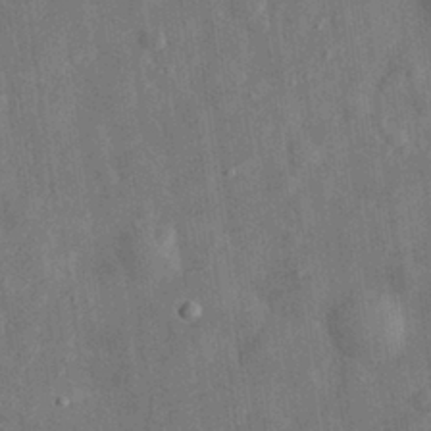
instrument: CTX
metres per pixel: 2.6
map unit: eHh
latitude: 29.7260
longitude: -77.1781
